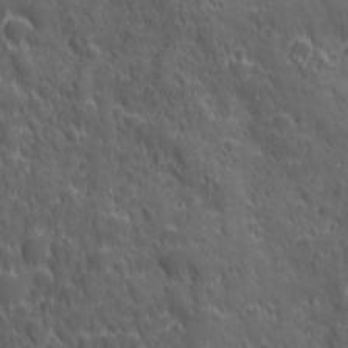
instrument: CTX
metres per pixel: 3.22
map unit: Ave
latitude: 19.2726
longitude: -132.8758
